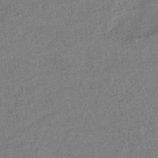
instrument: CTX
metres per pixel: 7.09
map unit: lHb
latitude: -37.5588
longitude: 71.3321
